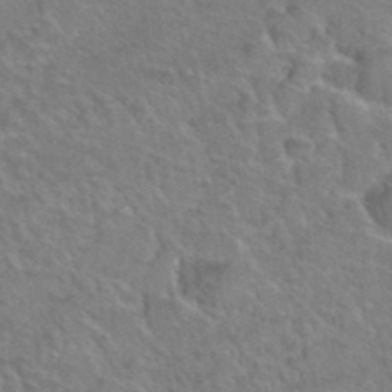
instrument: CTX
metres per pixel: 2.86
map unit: Hto
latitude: 36.7813
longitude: -47.6883
